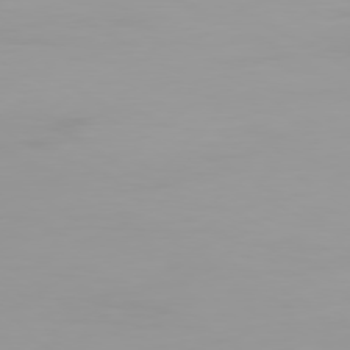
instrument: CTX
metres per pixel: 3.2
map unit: Ap
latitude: -79.9745
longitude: -76.4979
